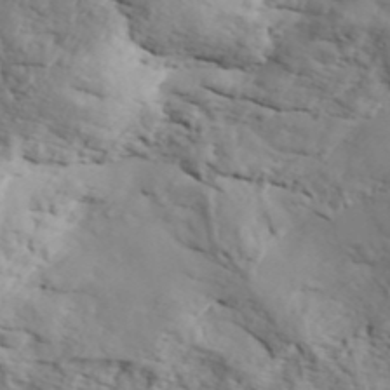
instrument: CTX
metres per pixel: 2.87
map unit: ANa
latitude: 43.8394
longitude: 46.6518
